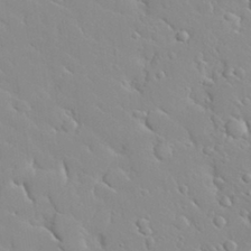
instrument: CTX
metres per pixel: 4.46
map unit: Nhu
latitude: 31.2537
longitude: -57.4048
